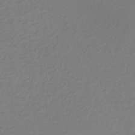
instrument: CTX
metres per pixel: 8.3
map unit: lHb
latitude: -35.6911
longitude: 67.3887
